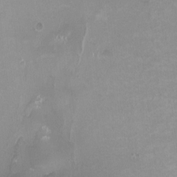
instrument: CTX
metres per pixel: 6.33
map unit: HNhu
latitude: -0.0661
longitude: -4.3845
